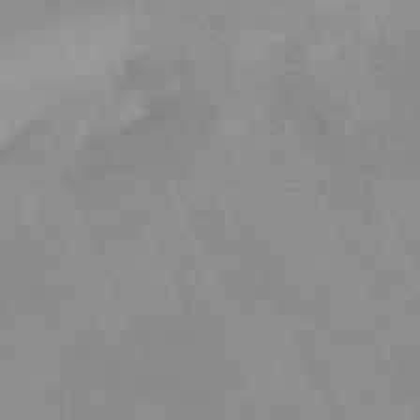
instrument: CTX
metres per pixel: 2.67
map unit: Nhu
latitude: -66.9919
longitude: 38.8597
